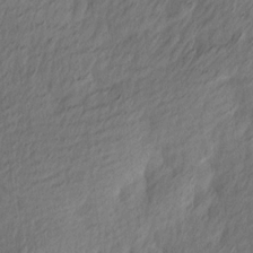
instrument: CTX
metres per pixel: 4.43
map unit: Ave
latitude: 13.6127
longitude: -106.4223
